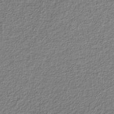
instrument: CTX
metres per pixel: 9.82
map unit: eAb
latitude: -39.4455
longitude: 51.8044
